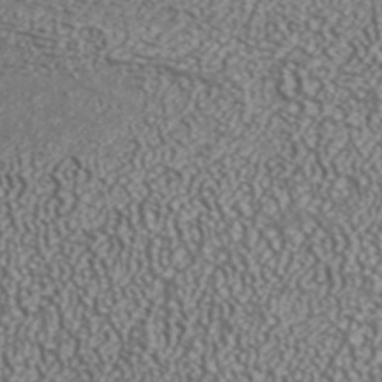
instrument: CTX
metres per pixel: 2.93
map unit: ANa
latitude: 42.8380
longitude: 35.3888
